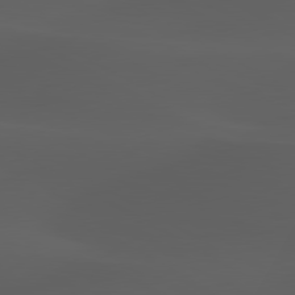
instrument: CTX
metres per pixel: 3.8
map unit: lApd
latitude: 80.1011
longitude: -89.3293
